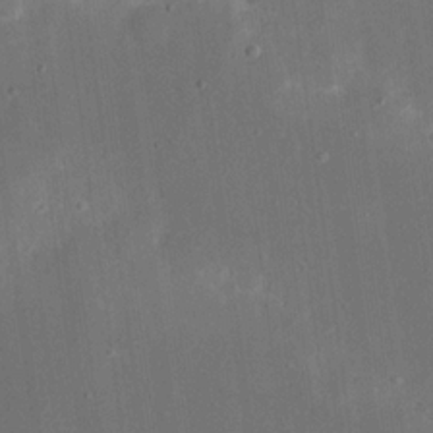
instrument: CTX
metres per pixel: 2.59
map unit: eHh
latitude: 19.2348
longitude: -69.8772
